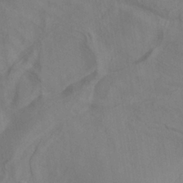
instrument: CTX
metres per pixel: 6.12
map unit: ANa
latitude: -38.5196
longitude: 95.7666
